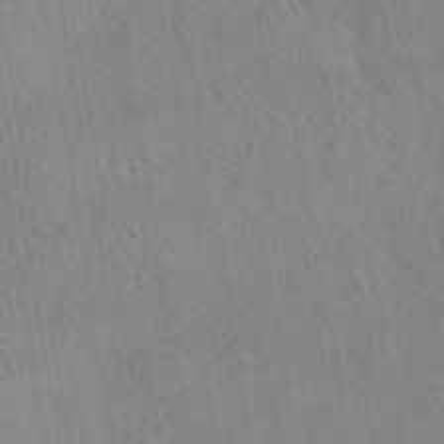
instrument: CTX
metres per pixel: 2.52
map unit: HNhu
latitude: -42.5951
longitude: 98.7274
